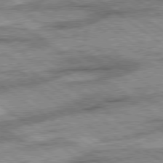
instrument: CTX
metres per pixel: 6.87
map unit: lApd
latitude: 78.6302
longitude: -53.0837
